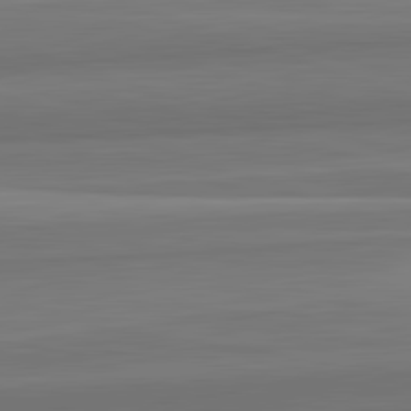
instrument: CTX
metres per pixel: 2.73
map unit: lApd
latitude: 82.7246
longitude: 169.3131
